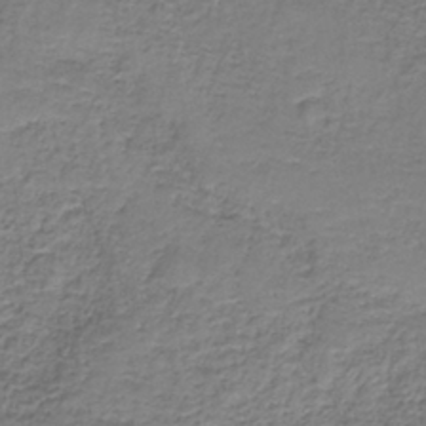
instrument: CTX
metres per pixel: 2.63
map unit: HNb
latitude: -37.5777
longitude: 51.7100
